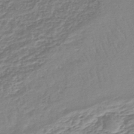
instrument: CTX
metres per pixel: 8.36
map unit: lHb
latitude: -44.9353
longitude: 73.3132
